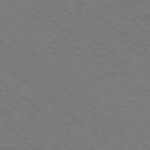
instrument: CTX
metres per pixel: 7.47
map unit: Ap
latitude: -78.4818
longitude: -83.1214
